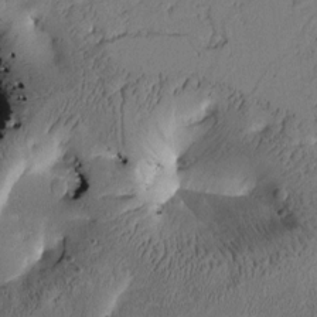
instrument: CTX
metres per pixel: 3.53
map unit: Htu
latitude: -3.2186
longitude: 166.7274
